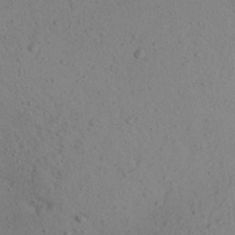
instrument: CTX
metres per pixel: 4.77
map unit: Aa
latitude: 26.8380
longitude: -142.8380
